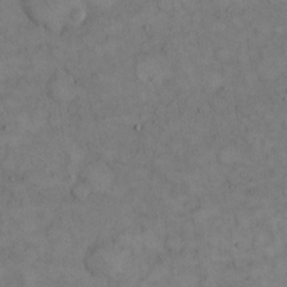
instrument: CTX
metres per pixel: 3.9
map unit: eHh
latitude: 14.4790
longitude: -67.6505
